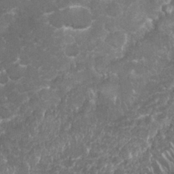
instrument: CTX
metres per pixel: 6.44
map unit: Nhu
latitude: 26.5924
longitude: -61.1214
